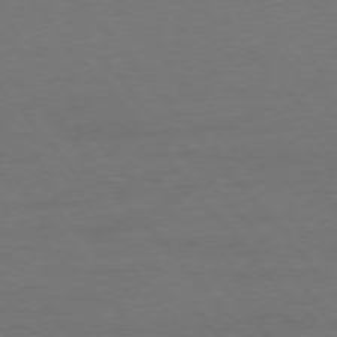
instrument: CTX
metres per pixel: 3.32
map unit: Ap
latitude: -76.3495
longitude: -88.6113
